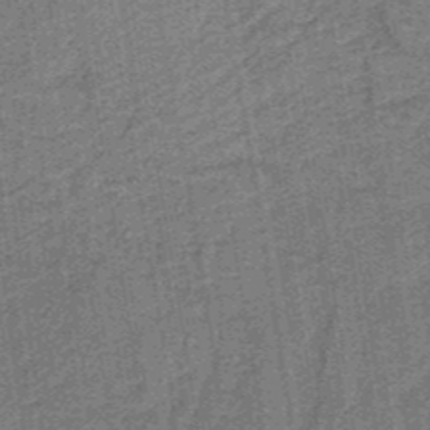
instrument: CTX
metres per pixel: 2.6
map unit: lHb
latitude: -37.5966
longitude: 57.5777
